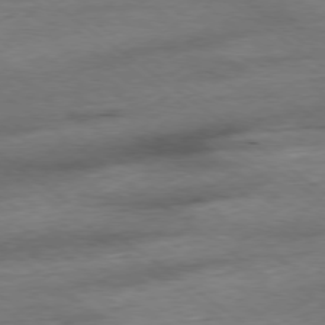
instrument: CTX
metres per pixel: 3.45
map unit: Ap
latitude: -78.7841
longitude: -91.3293
